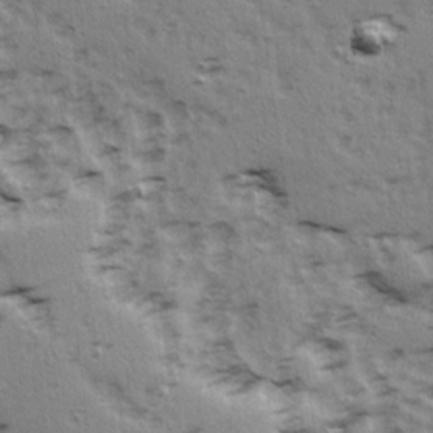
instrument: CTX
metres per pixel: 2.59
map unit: Ave
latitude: 15.1970
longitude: -104.7436
